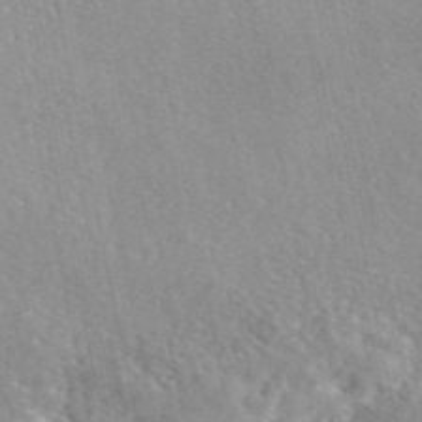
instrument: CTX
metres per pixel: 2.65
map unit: eAb
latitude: 46.0255
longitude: 111.6532
